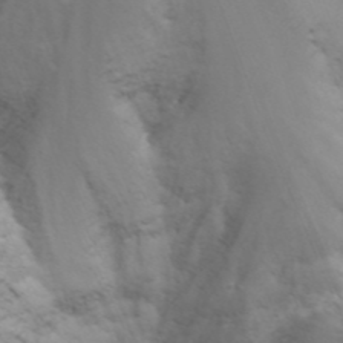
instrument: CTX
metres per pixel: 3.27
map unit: Nhu
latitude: -7.8422
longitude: -72.5546
